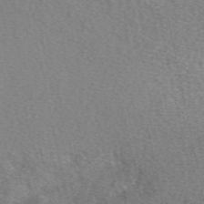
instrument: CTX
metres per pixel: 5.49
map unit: eAb
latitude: 49.7261
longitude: 107.6911
